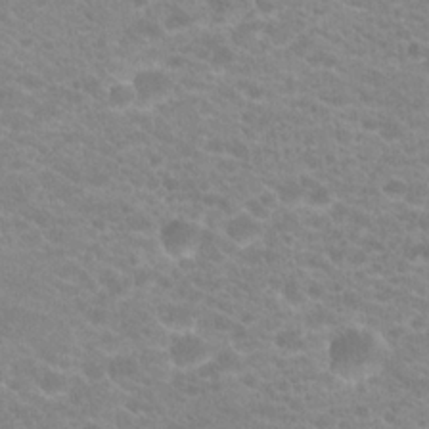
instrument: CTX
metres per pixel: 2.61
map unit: Hto
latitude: 20.0444
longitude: -38.2522
